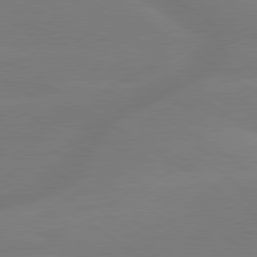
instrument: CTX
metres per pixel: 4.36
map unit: lApd
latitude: 79.4616
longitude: -150.1766
